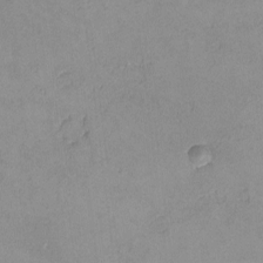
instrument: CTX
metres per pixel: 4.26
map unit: lHvf
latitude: -13.4832
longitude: -102.3656
